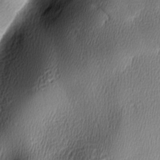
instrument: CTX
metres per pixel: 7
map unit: lAa
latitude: -6.1605
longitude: -123.0836
